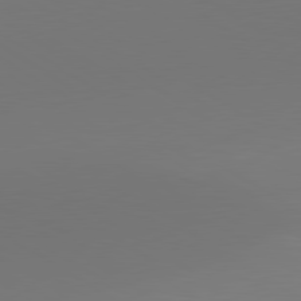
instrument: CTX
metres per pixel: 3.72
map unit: lApd
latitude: 80.2711
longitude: 155.8800
